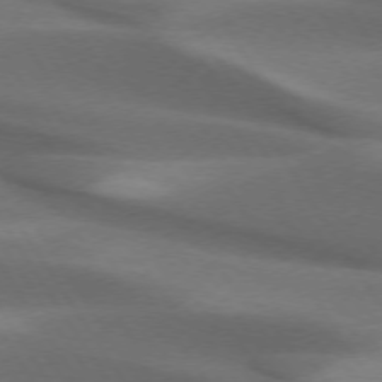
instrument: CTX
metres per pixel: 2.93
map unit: lApd
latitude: 73.3293
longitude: -52.5168
